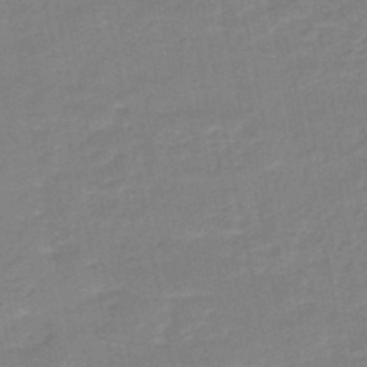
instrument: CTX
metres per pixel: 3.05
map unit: HNb
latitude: -49.1242
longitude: -43.3104
